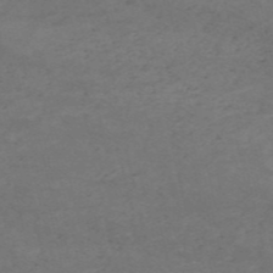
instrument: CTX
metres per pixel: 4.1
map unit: HNb
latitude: -55.1998
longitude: -44.9136
